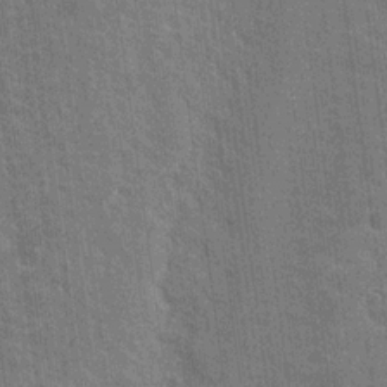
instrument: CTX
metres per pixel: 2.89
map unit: Nhu
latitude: 18.0633
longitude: -30.7625
